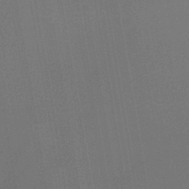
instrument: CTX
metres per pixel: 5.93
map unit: lHb
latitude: -41.8800
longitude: 78.1983
